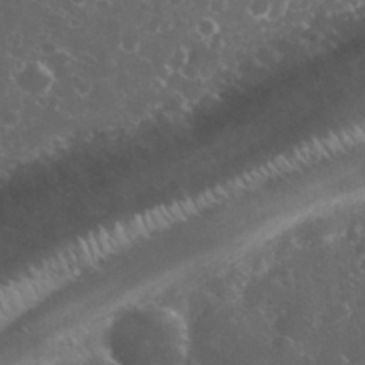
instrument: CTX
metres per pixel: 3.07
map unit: eHh
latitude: 33.9717
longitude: -61.6883
